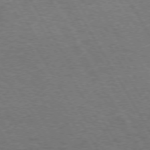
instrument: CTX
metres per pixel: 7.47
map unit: Hpe
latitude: 72.6491
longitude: -129.0269
